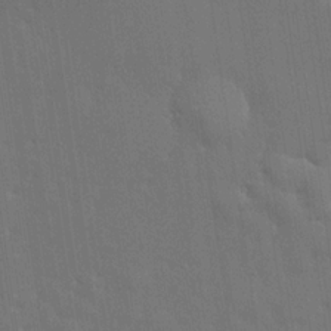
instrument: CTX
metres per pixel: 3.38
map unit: lHvf
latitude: 19.7071
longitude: 141.9178
